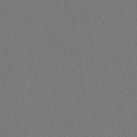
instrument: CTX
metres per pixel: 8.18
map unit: lAa
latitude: 13.4049
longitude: -107.0836
